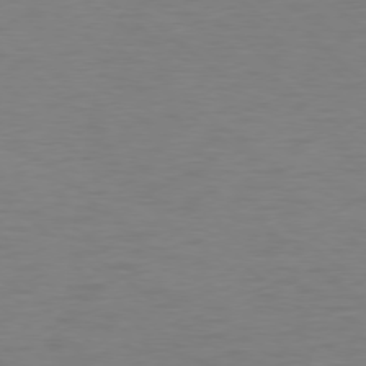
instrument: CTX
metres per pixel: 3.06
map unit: Ap
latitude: -78.5573
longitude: -69.1403
